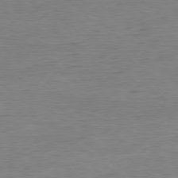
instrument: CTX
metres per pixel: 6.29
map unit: Ap
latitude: -78.4251
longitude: -87.3670
